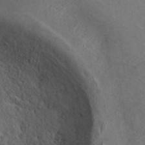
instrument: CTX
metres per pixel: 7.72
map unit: ANa
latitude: 39.2726
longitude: 20.2361
